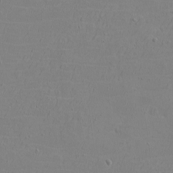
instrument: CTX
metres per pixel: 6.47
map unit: eHh
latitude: -2.8596
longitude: -74.6491
